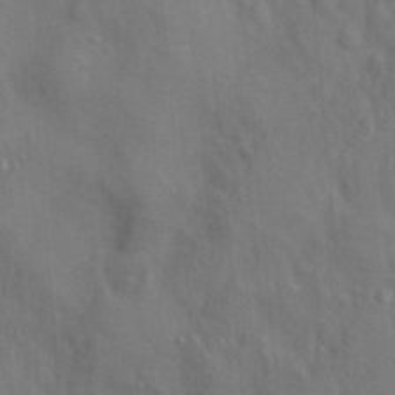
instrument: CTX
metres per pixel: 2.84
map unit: Nhu
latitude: 11.3104
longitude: -28.1767
